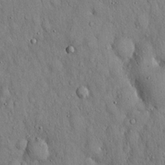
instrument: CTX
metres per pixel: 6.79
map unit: Hto
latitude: 16.8380
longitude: -58.7057
